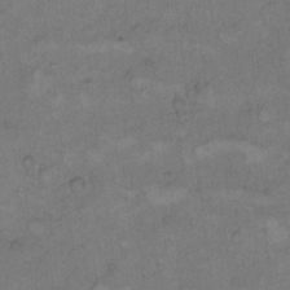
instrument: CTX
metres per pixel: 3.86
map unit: Hto
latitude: 9.1214
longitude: -60.1389
